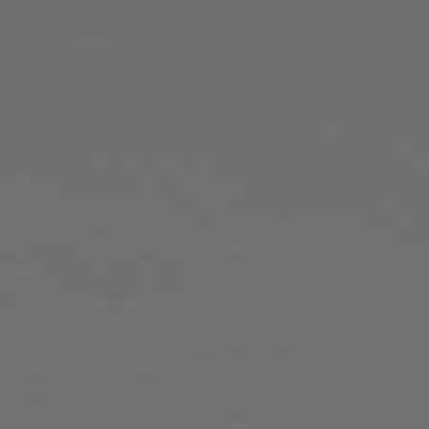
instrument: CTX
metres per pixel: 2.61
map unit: Hpe
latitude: 76.4223
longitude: -139.2726
